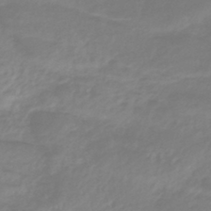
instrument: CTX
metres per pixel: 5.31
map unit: lHb
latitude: -40.7841
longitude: 72.1039
